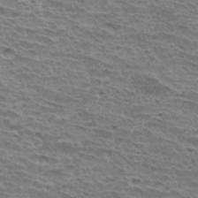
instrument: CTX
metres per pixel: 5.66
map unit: Hto
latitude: 32.6868
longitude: -40.0633
